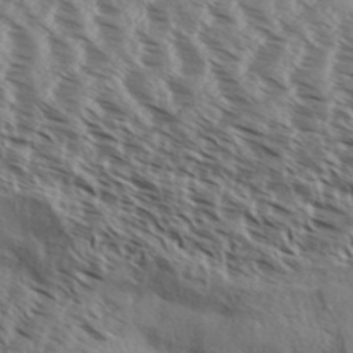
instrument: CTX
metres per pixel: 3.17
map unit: Aa
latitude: 32.4034
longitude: -139.5560
